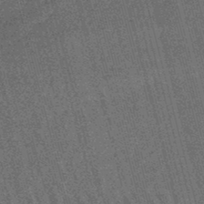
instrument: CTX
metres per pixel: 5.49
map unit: lHb
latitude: -46.2361
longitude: 77.9556
